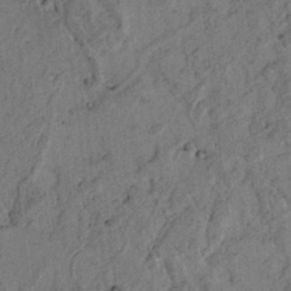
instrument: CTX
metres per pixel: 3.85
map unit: lAvf
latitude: 4.9136
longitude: 158.9919
